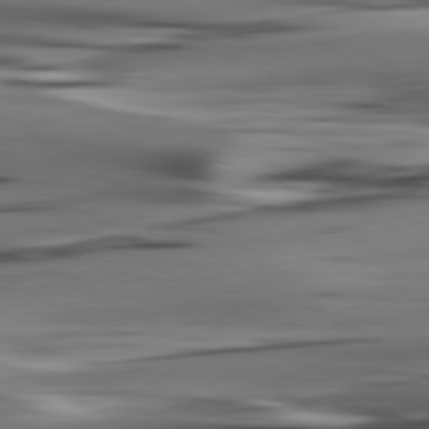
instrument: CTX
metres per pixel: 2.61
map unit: lApd
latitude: 80.8002
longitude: -122.2900
